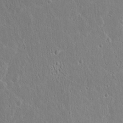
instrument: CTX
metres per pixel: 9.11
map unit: Hto
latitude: 16.3845
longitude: -37.8395
